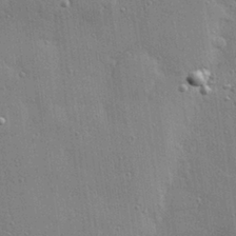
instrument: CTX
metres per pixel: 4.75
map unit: Hve
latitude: 28.6679
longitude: -90.9325
